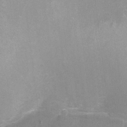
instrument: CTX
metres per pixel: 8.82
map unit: Nhu
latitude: -10.9164
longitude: -36.2523
